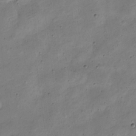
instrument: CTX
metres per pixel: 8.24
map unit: Nve
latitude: -24.3684
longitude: 106.3496
